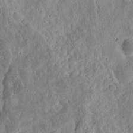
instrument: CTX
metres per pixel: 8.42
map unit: eHh
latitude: 12.3467
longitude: -73.8395
